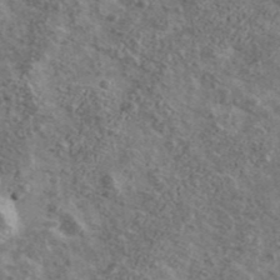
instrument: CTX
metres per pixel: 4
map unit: Ave
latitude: 41.3103
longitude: -108.0633
